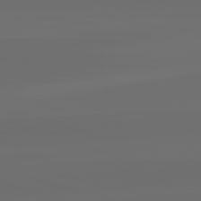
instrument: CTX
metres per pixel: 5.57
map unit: lApd
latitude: 83.8205
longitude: -131.2348
